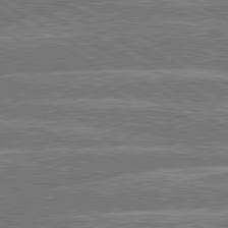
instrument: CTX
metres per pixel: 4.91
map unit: lApd
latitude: 80.6113
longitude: -131.0837
